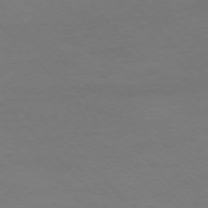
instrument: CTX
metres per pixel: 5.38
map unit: Ap
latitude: -77.2754
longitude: -87.2348
